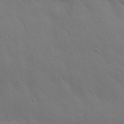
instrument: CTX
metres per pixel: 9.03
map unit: Aa
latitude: 25.7071
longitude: -142.6869
